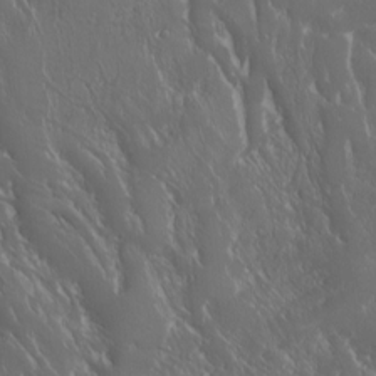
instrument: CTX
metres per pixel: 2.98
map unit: Nhu
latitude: -6.3306
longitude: -90.8947
